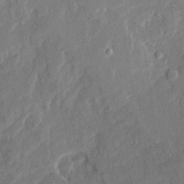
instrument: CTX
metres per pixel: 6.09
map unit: Ave
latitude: 22.4601
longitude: -130.0822
